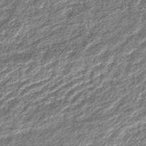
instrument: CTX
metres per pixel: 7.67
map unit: HNhu
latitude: -44.6896
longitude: 103.4643
